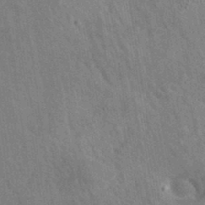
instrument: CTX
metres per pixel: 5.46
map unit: eAb
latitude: 34.8758
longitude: 110.1039
